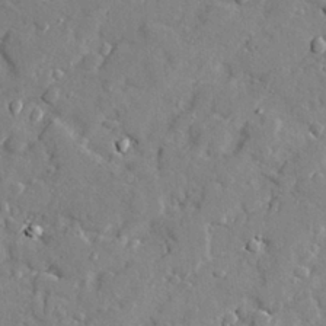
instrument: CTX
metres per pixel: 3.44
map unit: lAvf
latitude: 28.3845
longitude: -107.9528
